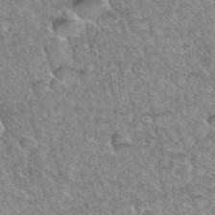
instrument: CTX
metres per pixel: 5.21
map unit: Hto
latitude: 35.4048
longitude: -47.8206
